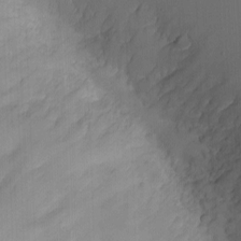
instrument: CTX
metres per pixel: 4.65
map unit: eHh
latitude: -3.6154
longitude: -79.7450
